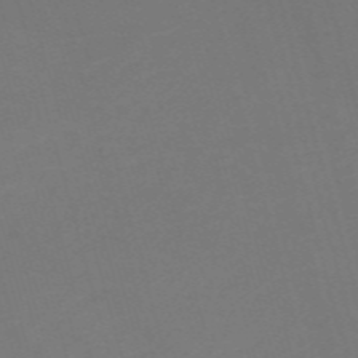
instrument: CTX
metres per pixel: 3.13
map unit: Nve
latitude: -58.9163
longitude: 58.5006
